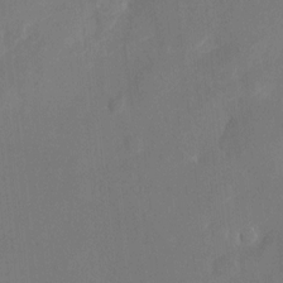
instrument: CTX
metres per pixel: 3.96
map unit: eHh
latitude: 11.7072
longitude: -68.2523
